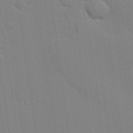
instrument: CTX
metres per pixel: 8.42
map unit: lHvf
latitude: 21.4427
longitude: 142.4629
